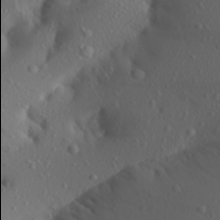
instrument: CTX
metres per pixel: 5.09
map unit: Aa
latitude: 21.4616
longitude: -145.9906
